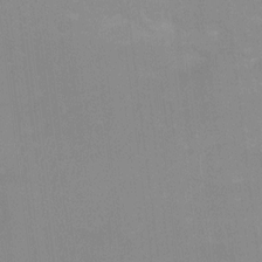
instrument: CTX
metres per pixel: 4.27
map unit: Ht
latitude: -1.1432
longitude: -20.3090
